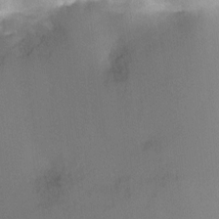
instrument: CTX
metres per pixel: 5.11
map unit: Ht
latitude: -10.0472
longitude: -28.5546
